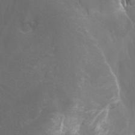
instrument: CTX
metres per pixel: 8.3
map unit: Nhu
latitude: -8.9542
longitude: -78.8758
